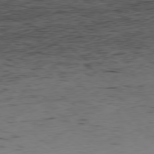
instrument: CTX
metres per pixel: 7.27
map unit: Hpe
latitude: -78.9352
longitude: 16.5763
